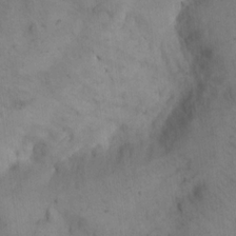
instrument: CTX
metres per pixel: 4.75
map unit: eHh
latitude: 18.0255
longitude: -63.6694
